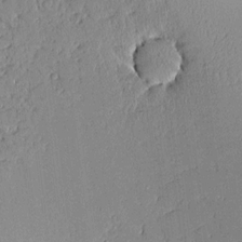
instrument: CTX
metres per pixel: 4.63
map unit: Aa
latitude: 10.9325
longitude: -128.5546
